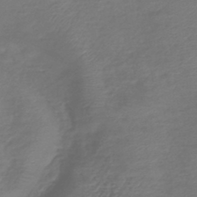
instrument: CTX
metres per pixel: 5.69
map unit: lHb
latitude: -42.6329
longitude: 75.9556
